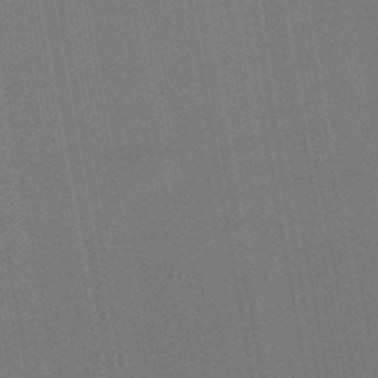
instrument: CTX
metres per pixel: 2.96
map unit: lHb
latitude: -49.5588
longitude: 73.3320
